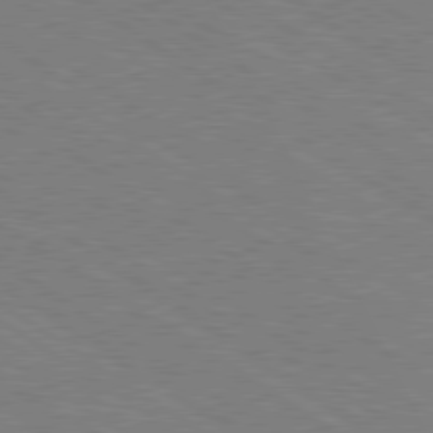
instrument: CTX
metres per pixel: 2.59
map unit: Ap
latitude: -81.4455
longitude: -74.8380
